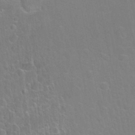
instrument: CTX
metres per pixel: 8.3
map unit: Nhu
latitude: 27.3671
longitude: -62.0444
